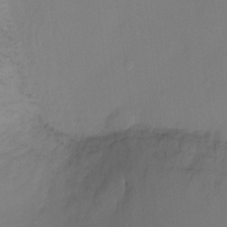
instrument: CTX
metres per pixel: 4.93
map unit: Ht
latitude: -11.0487
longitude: -27.7072
